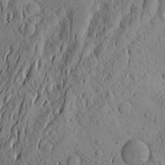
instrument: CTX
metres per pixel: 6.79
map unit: Aa
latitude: 24.3278
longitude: -144.2144
